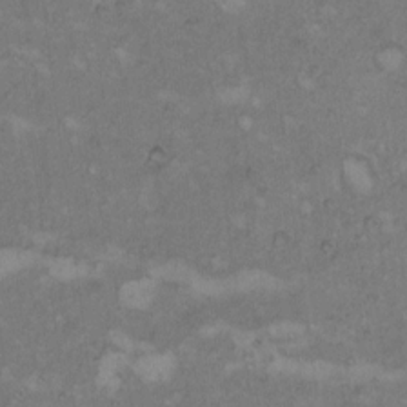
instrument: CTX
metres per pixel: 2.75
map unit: Hto
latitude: 8.8191
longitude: -60.2144
